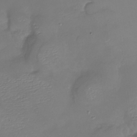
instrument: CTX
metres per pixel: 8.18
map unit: Nhu
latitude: -26.6140
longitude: -57.5182
